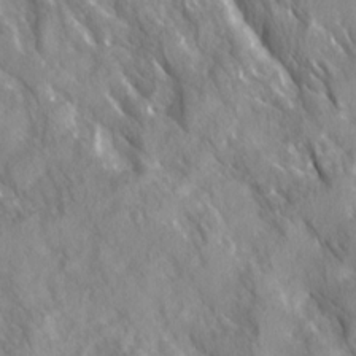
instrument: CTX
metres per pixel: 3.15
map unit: Ave
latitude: 14.9703
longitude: -132.3845
